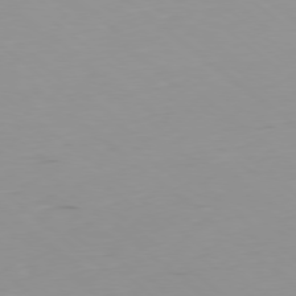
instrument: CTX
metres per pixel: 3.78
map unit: Hpe
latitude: -78.8219
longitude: 12.7463
